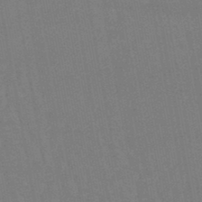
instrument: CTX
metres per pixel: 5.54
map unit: lHb
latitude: -46.4440
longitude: 78.5384
